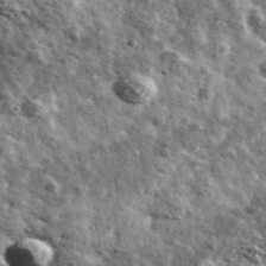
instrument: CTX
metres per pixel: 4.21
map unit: Ave
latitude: 41.4993
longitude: -107.7828
